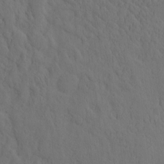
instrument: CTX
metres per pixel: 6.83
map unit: eHh
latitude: -2.1605
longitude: 17.9745
